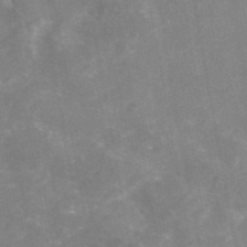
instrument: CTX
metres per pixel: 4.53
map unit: eAb
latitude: 46.1578
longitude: 124.9353
